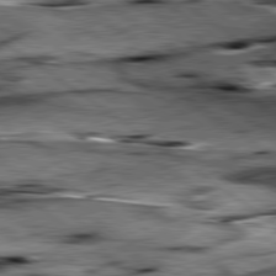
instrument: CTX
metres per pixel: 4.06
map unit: lApd
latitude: 79.7450
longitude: -48.4601
